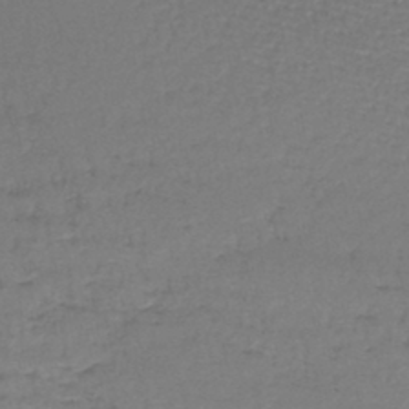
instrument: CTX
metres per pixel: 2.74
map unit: lHb
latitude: -43.6721
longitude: 58.6140
